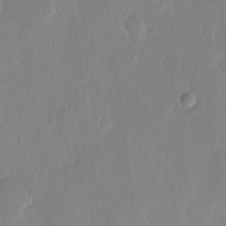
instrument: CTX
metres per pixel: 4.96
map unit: eHh
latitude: 12.1389
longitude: -70.5546
